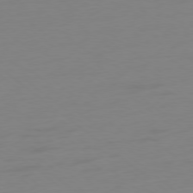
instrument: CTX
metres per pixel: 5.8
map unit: Ap
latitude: -78.8030
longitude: -66.4979
